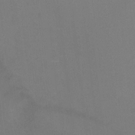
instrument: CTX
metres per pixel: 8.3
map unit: Ht
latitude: 1.4615
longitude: -33.8205
